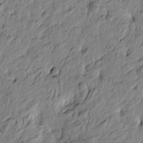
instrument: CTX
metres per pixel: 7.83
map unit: Htu
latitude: -3.5210
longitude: 178.9163
